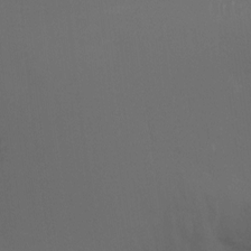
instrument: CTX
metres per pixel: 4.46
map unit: Nhu
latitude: -6.7085
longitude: -90.1011
